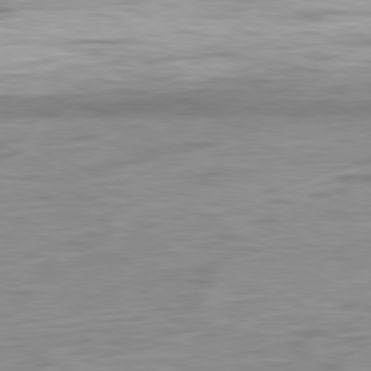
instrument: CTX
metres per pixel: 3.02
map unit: Ap
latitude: -81.0298
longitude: -81.2726
